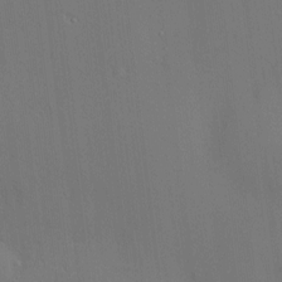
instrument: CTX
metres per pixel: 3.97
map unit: Hve
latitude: -9.6722
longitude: 175.7666
